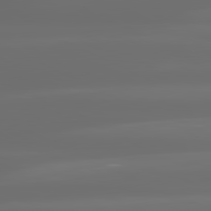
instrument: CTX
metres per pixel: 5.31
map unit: lApd
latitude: 80.8569
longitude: -136.6680
